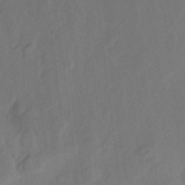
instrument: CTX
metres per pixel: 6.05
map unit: eHh
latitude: 5.4048
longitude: -73.7828
